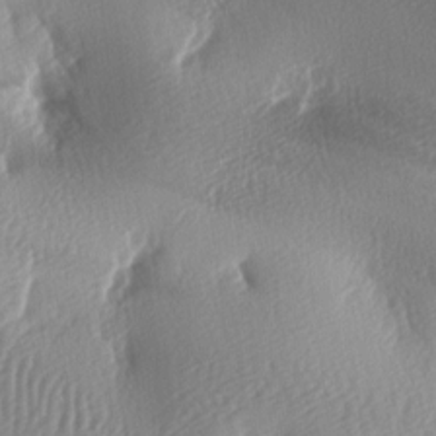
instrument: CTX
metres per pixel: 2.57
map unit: lAa
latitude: -8.6707
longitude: -128.0633
